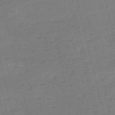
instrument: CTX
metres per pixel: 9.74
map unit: HNb
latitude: -55.3888
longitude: -39.2348
